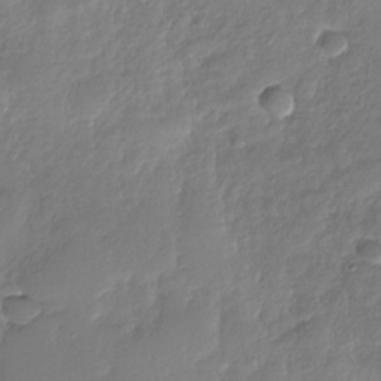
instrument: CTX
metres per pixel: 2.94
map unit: Nhu
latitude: -29.1620
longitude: -61.7071
